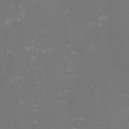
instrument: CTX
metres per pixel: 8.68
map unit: lHvf
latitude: -14.3684
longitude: -100.4601
